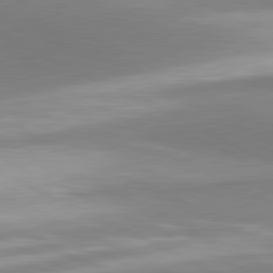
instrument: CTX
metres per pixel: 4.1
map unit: lApd
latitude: 81.2915
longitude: 167.2754
